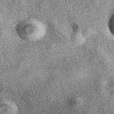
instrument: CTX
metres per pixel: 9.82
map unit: eAb
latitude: 39.3104
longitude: 107.7666
